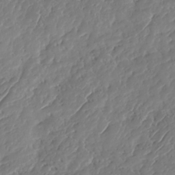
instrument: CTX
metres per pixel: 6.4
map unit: HNhu
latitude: -37.6155
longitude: 33.2754
